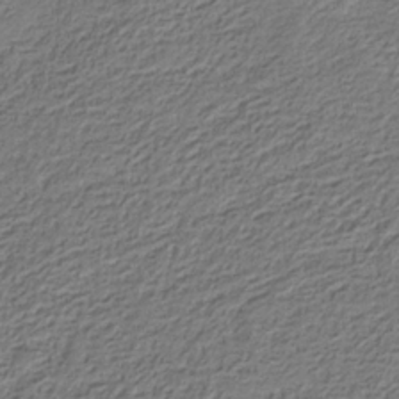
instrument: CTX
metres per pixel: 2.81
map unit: eHb
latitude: -30.2361
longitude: 69.5777
